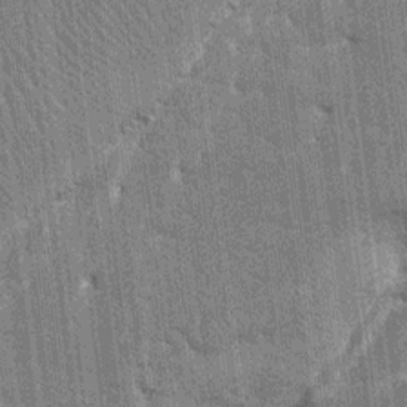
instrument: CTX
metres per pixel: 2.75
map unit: HNhu
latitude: 7.6883
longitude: -6.1389
